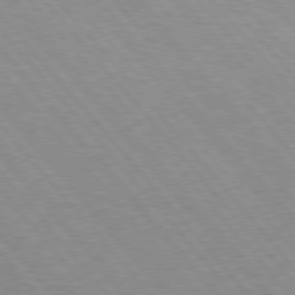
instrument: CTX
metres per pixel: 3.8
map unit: Hpe
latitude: 75.8205
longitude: -154.9136
